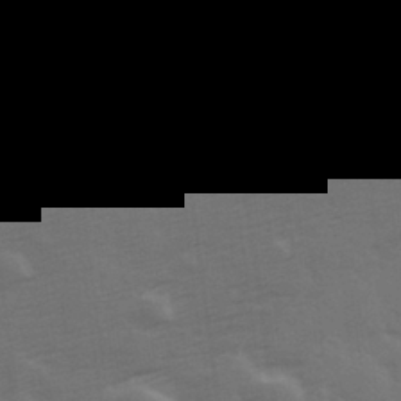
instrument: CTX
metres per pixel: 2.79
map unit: Hve
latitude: 27.3671
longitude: 146.5007
